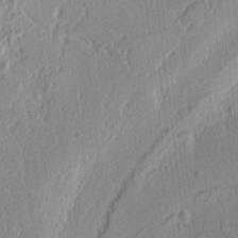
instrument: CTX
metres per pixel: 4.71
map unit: Ht
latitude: 9.4238
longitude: -76.3467
